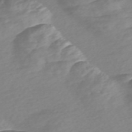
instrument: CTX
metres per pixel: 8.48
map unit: Nve
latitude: -57.3887
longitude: 57.4265
